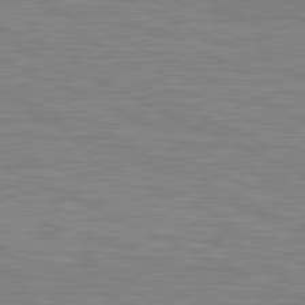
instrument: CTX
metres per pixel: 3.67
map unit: lApd
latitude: 81.1214
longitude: -170.2900
